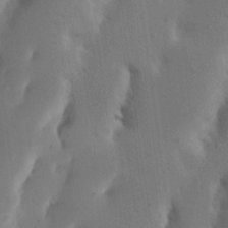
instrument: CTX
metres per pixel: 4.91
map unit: Nhu
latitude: 19.3103
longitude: -74.2523
